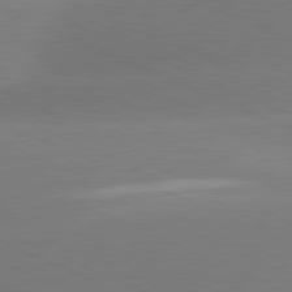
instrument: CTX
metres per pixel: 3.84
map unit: lApd
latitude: 81.4993
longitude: -155.9150
